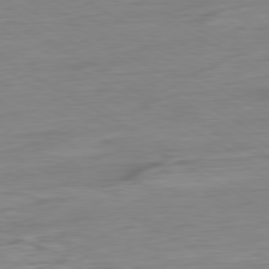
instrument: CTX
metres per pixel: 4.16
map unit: Ap
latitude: -80.5574
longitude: -78.6680
